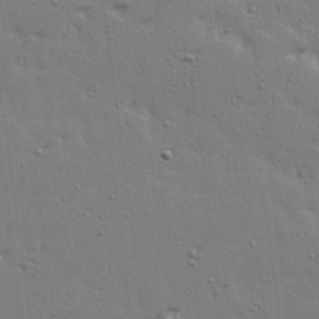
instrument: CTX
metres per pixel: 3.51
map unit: Ave
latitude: 14.9325
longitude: -105.9528
